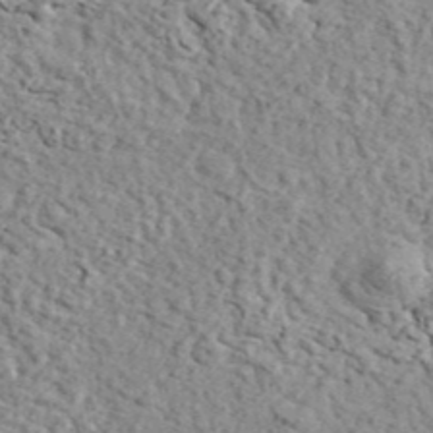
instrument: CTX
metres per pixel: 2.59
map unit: ANa
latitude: 44.0822
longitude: 45.5399
